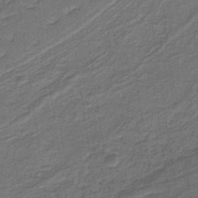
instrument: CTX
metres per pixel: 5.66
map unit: lHb
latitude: -37.8233
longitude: 57.2187
